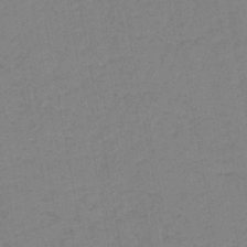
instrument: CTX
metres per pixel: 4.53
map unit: lHb
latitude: -44.8408
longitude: 63.1620
